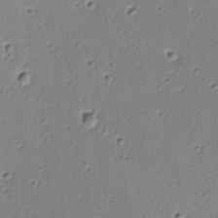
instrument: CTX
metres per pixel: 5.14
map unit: lAvf
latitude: -9.4832
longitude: -119.5371
